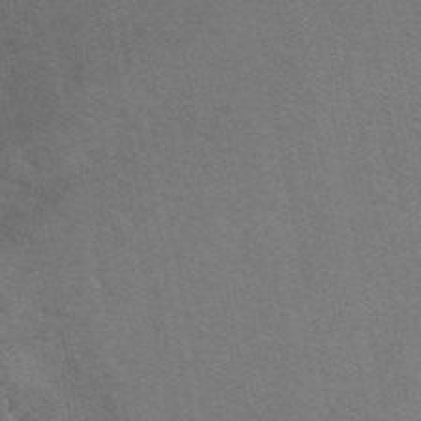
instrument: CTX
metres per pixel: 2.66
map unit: eAb
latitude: 50.5545
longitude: 104.8030
